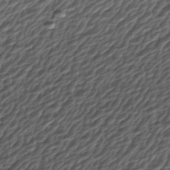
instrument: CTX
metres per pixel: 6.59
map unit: ANa
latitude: -44.8597
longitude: 106.1984
